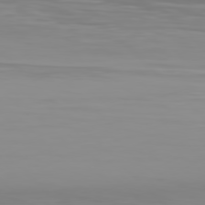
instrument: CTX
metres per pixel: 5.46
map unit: Hpe
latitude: 76.8191
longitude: -164.4223
